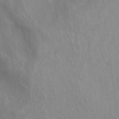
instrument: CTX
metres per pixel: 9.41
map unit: Ht
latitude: 10.3656
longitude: -32.8002
